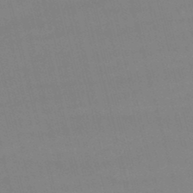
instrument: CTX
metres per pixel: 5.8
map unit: lHb
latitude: -48.0850
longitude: 63.6344
